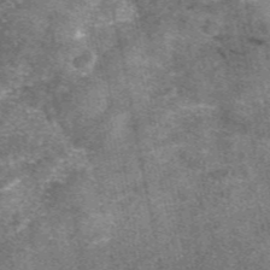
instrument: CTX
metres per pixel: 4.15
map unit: eAb
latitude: 47.6127
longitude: 106.5385
